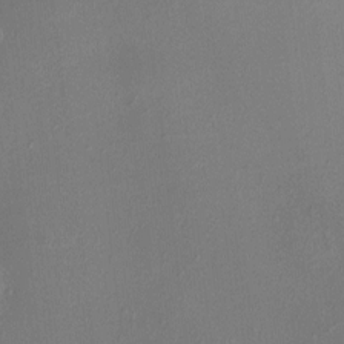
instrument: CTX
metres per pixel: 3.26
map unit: HNhu
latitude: 4.3467
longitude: 6.2361
